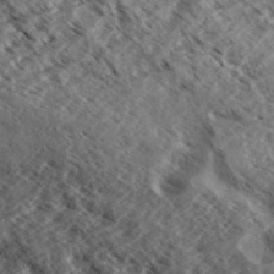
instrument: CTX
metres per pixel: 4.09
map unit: eHh
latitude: 35.1025
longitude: -139.6694
